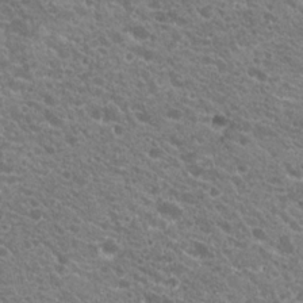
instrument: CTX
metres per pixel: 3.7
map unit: Hto
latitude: 20.1578
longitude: -34.4034
